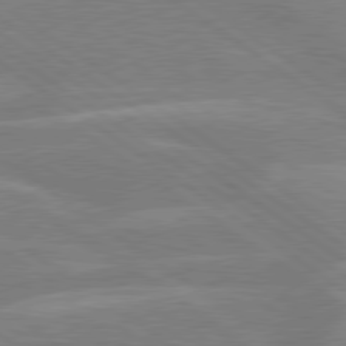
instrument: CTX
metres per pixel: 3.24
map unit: lApd
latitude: 79.4994
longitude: -121.8206
